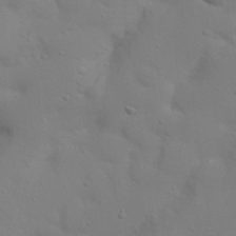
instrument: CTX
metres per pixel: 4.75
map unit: Nhu
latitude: 22.9514
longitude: -73.8017
